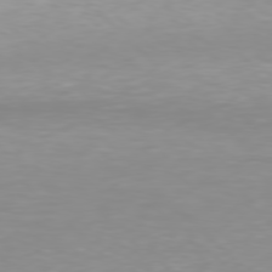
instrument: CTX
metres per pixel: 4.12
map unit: Hpe
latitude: 77.6127
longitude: -162.0633
